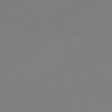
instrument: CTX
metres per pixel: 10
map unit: eHh
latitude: -62.2739
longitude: 53.1242
